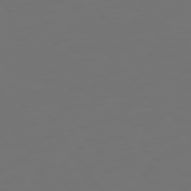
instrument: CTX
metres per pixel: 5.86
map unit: Hpe
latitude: 73.5560
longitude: -127.4993
